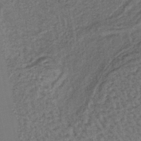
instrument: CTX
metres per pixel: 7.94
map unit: lHb
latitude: -39.1809
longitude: 62.3873
